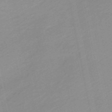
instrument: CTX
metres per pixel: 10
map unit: HNb
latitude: -51.9745
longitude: -47.8773
